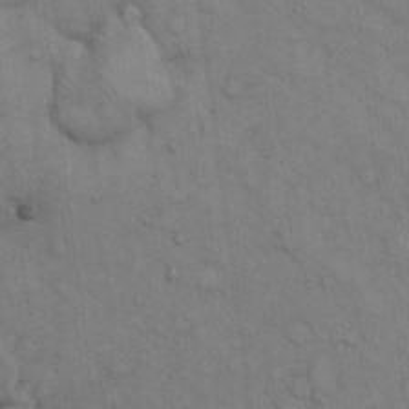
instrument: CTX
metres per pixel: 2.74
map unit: Hto
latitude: 12.8191
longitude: -60.6112
